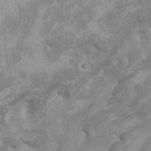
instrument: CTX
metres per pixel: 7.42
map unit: HNhu
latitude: 2.6301
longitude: -2.0255
